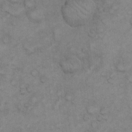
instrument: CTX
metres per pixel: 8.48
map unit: eHh
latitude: 21.5371
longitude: -59.3293
